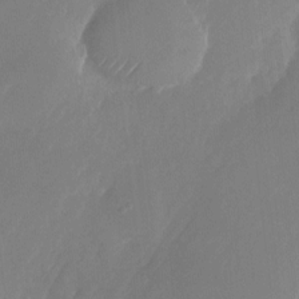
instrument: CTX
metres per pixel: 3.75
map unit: Nhu
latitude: -22.3306
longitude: -71.6694
